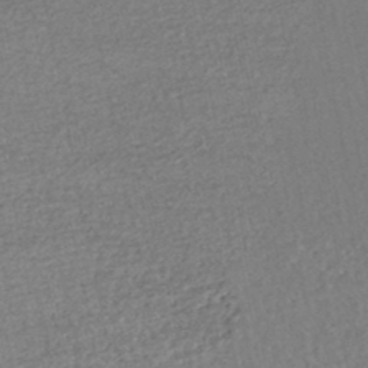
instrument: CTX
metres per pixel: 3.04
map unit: HNhu
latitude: -47.9367
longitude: 103.1242
